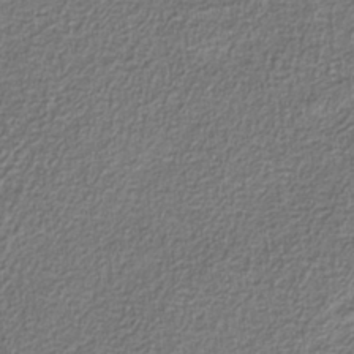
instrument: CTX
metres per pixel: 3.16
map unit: eAb
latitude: -38.5385
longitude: 52.8219
